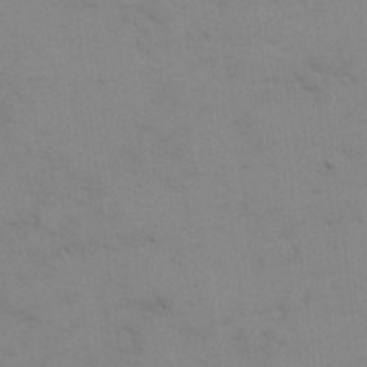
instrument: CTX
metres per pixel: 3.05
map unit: eHh
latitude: 17.9528
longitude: -66.6490
